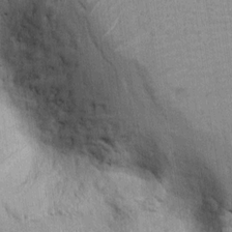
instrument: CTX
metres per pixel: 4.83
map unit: Ht
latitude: -3.6155
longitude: -13.6505
